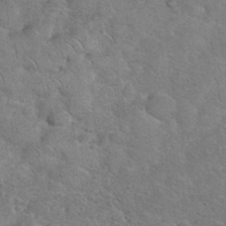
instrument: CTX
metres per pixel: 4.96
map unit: eHh
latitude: 36.6302
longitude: -64.4412
